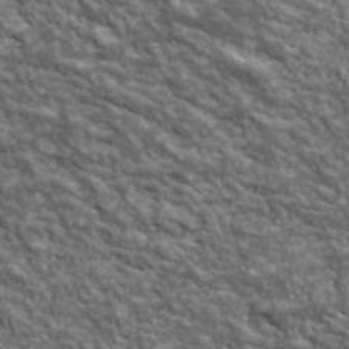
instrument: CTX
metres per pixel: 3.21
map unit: lHvf
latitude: 39.6127
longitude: -88.7625
